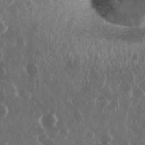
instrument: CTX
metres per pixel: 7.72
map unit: eHh
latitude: 34.8947
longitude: -58.8758
